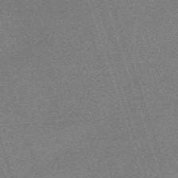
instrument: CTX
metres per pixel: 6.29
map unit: HNb
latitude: -56.0472
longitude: -44.6112
